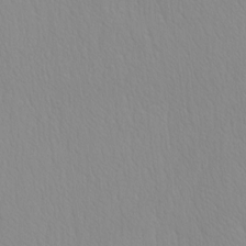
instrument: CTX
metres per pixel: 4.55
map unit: HNhu
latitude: -5.1809
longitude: 14.5574
